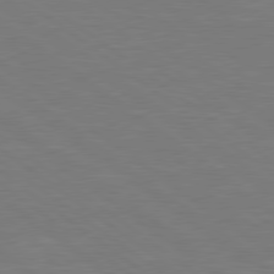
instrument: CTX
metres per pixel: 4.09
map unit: lApd
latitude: 78.9514
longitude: -94.5924
